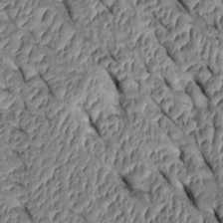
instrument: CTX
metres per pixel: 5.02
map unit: Htu
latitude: 1.1781
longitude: 148.0472
